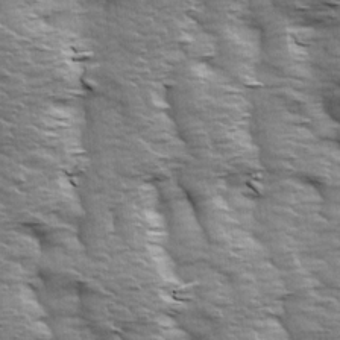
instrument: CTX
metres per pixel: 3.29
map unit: Ave
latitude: 14.1956
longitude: -104.3279
